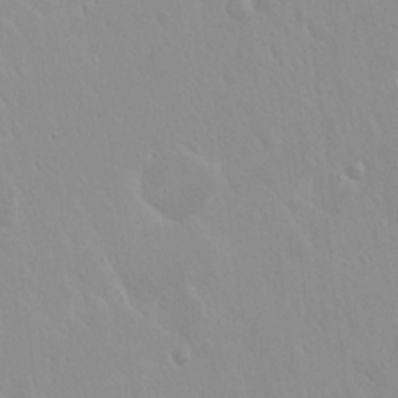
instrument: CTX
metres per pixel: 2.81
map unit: Hto
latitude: 17.5182
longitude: -57.8016
